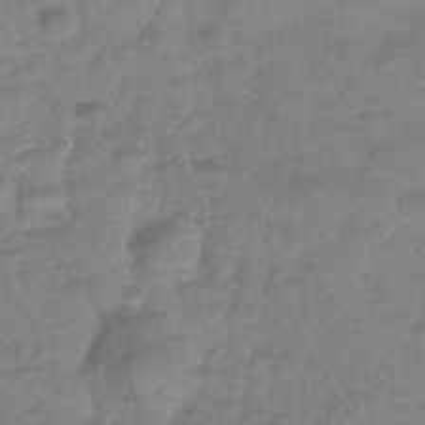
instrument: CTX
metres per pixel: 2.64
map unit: Nhu
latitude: 25.0647
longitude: -53.3671
